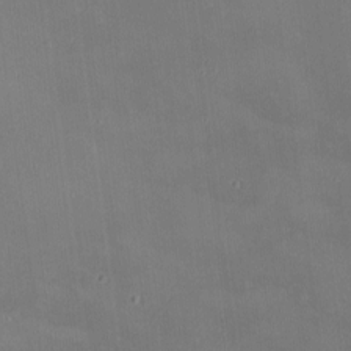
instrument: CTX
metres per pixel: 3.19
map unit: Nhu
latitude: 0.1200
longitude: -77.4993
